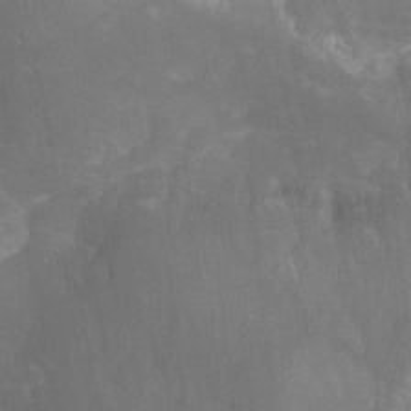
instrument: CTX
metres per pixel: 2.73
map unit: Nhu
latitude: -12.4062
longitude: -72.7247
